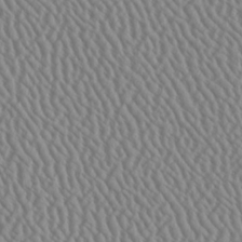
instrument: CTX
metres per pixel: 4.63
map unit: Ave
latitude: 24.2900
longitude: -135.5560
